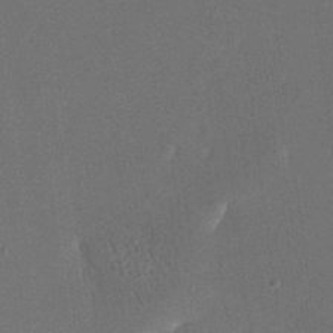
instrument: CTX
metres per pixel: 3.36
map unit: eHh
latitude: 18.9513
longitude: -69.1214
